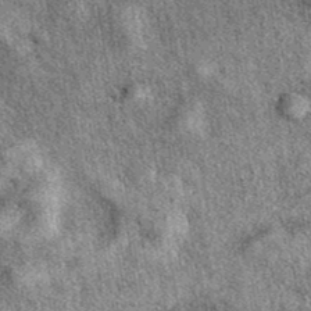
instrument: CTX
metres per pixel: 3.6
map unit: eAb
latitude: 39.9528
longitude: 110.6330
